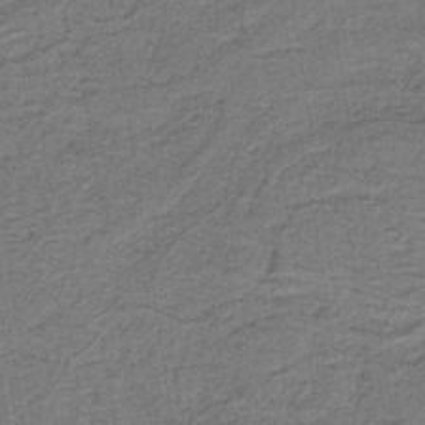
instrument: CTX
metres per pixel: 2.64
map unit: lHb
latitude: -40.5574
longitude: 55.0676
